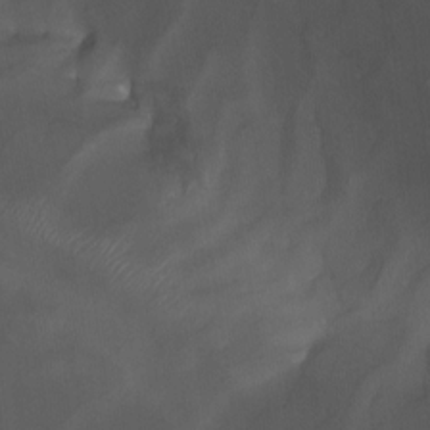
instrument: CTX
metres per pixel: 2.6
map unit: Nhu
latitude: -15.2943
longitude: -58.2145
